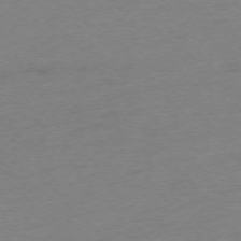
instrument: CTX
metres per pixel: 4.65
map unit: Ap
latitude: -75.4455
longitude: -72.1011
